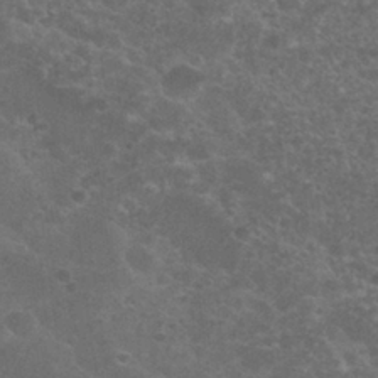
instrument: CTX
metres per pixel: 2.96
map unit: Nhu
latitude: 26.3845
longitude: -51.0458
